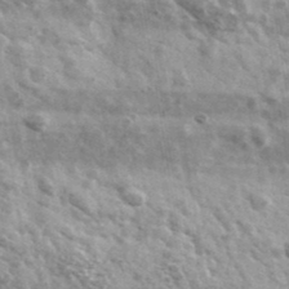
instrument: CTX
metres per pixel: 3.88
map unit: Ave
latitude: 38.9891
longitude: -108.1388
